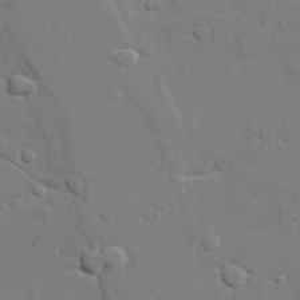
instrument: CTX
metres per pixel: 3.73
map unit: lAvf
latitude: 28.7624
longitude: -108.5734
